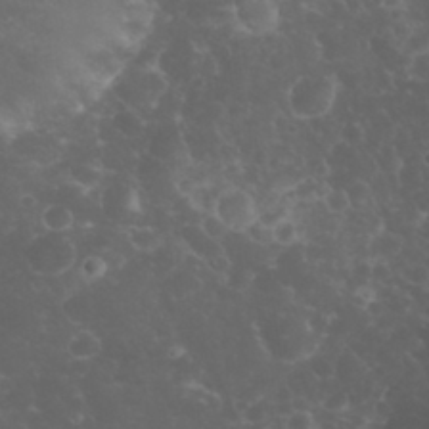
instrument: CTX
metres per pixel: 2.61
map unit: eHh
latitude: 32.2145
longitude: -63.2915
